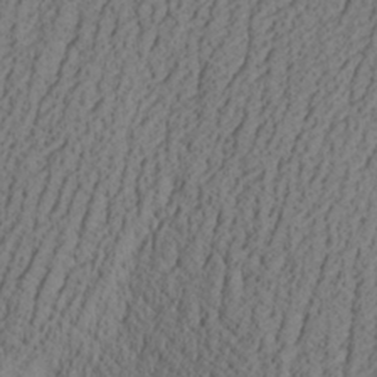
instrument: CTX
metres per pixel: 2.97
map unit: Aa
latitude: 27.7450
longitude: -131.2348
